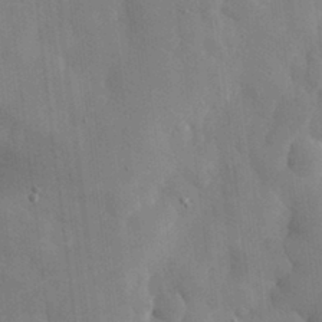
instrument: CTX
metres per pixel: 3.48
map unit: eHh
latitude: 31.3104
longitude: -72.0444
